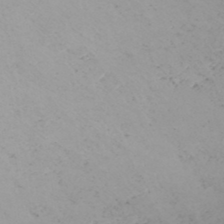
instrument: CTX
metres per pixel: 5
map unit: HNhu
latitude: -46.2550
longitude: 98.9542
